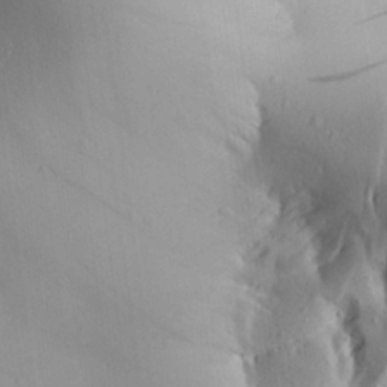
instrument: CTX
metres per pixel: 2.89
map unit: Aa
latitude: 25.2914
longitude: -136.6869
